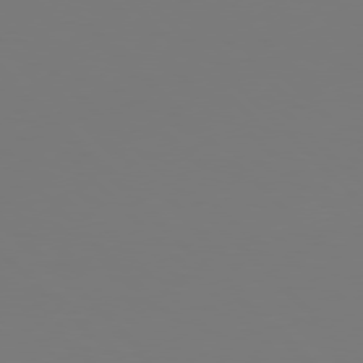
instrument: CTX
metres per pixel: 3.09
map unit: Hpe
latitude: 76.9513
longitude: -132.3278
